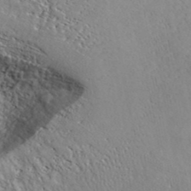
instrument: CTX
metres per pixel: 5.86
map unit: ANa
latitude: 41.9717
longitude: 52.7652
